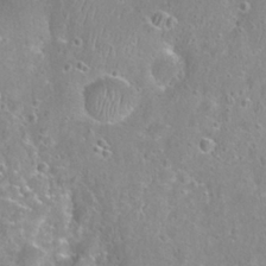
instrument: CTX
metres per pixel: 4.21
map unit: Nhu
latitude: 24.3278
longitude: -52.0633
